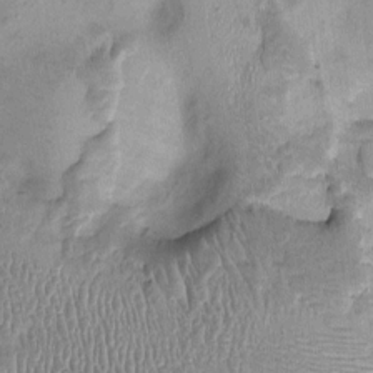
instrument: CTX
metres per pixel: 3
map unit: Ht
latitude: -1.6155
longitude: -14.4034
